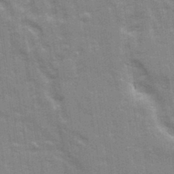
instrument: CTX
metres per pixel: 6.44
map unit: Ave
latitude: 22.1389
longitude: -133.5749
